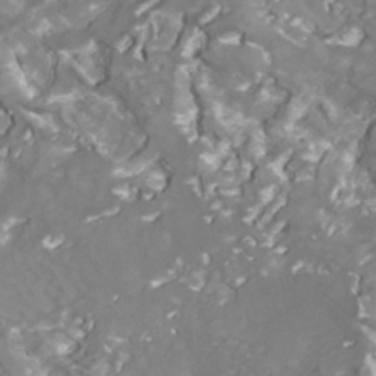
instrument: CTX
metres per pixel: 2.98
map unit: Nhe
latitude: -35.8800
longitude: -91.1781
